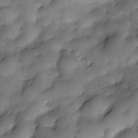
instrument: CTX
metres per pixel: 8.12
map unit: Nve
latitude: -27.4643
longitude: -148.7246
